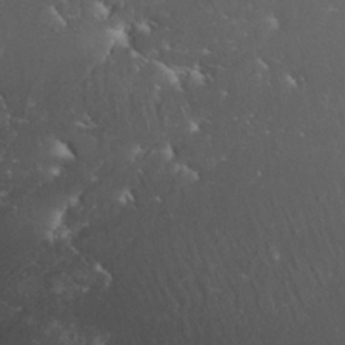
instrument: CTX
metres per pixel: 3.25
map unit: Nhu
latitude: 28.4223
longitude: -65.9528
